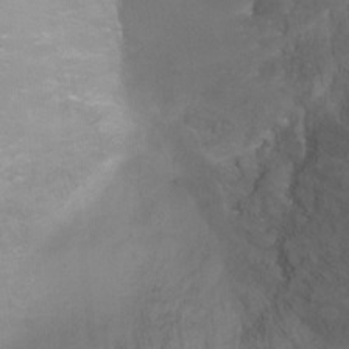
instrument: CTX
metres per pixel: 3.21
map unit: Ht
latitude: -5.2565
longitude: -28.4412
